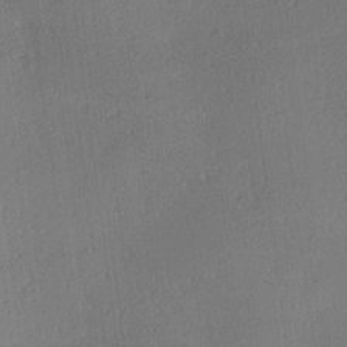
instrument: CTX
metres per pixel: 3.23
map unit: Hve
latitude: 18.4601
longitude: 150.2173
